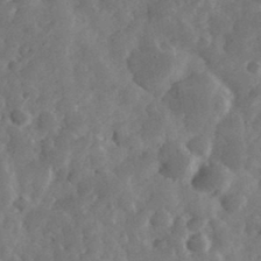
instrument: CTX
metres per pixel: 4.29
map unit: eHh
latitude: 35.3481
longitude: -69.2159
